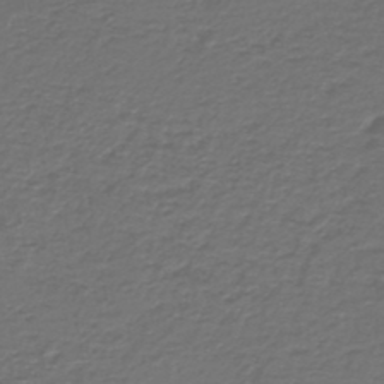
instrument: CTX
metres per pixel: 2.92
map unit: HNb
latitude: -43.7855
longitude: 50.3873
